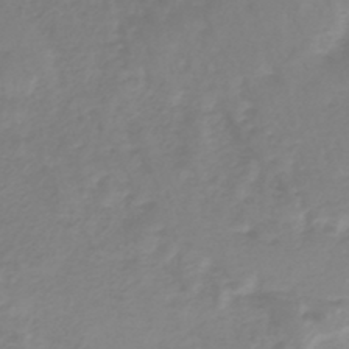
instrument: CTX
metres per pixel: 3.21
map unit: lHb
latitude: -44.7085
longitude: 65.8423
